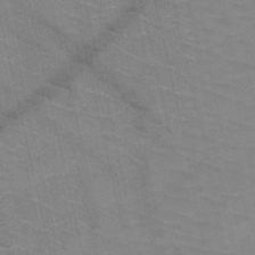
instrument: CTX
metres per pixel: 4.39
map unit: HNb
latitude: -47.9367
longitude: -47.7450
